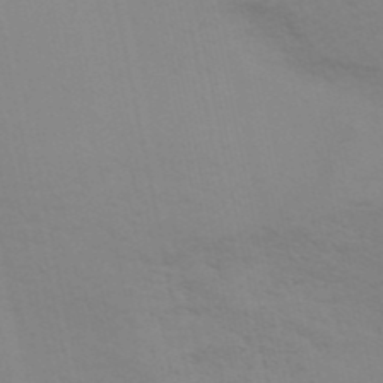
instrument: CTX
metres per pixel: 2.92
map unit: eHh
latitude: -51.5588
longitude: -23.9528
